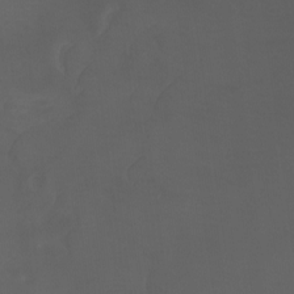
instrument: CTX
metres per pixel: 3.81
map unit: Ht
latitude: -4.3117
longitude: -62.4034
